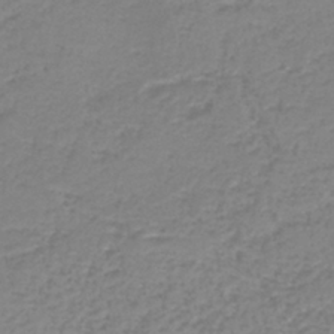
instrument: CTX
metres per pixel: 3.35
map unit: HNb
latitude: -41.0675
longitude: 49.5588
